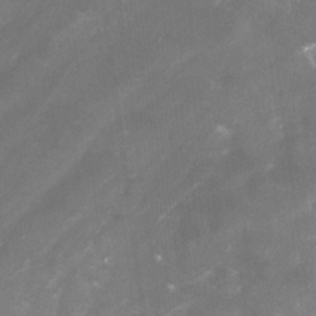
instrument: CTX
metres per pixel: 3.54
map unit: Nhu
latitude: -23.1620
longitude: -56.8002
